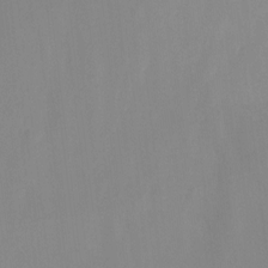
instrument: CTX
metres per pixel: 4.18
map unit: Ht
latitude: -11.9367
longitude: -48.5924
